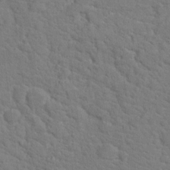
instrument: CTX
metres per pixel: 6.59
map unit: Hto
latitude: 18.6112
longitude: -34.8380
